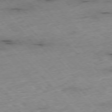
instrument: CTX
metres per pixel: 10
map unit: Ap
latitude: -76.3684
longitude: -90.2523
